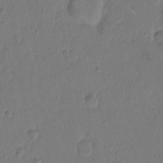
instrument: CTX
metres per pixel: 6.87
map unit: Hto
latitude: 7.8772
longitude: -61.9906
